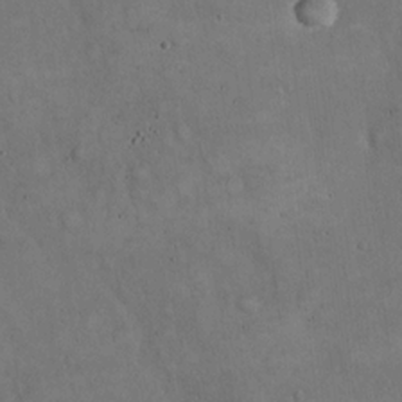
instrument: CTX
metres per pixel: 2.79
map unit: Hto
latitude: 15.0837
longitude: -60.3467
